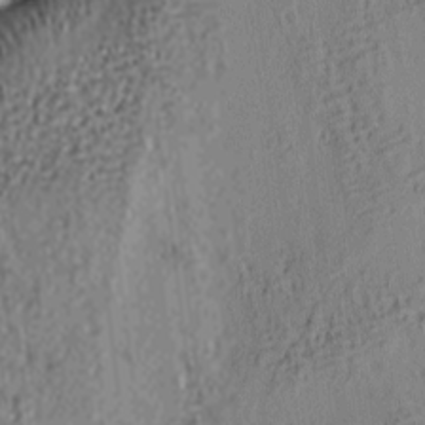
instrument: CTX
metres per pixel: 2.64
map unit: lAa
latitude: 5.9339
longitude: -114.7435
